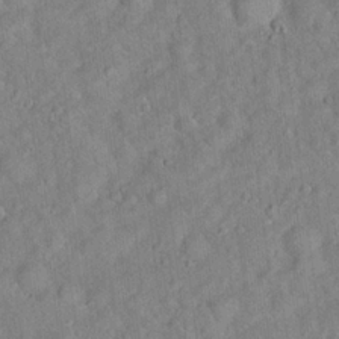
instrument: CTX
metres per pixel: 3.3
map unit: Hto
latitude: 17.4615
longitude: -52.8947
